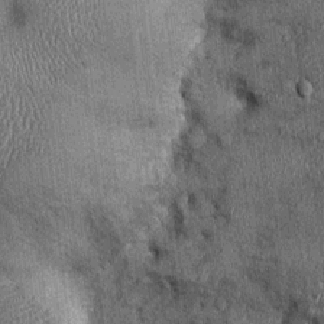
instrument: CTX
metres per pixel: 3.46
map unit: Ht
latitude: -0.2362
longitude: -13.1403
